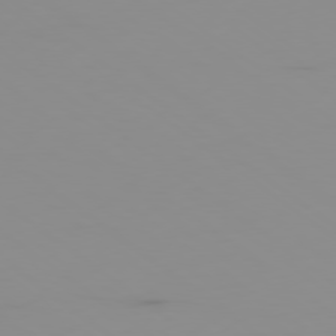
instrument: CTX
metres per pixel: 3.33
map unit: Ap
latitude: -79.3698
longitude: -70.4601
